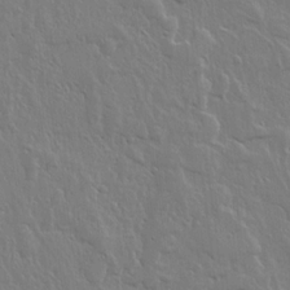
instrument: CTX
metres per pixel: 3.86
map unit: lHvf
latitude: 18.4034
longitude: -116.8380
